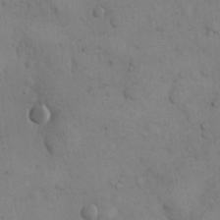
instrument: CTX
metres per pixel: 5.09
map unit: eHh
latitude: 14.8380
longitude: -67.2725
